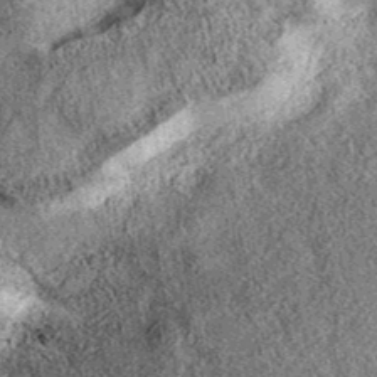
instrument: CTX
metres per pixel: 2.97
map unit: eAb
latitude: 38.3656
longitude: 108.9353
